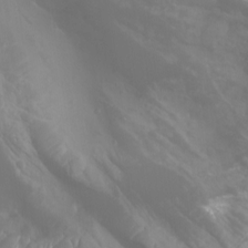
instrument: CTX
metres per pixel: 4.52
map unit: Aa
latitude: -8.8975
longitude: -78.3279
